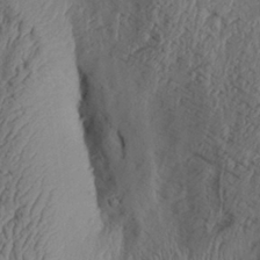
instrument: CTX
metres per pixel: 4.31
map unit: Aa
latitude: 30.0444
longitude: -133.9339
